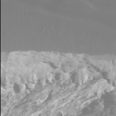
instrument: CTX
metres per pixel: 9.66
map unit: Hto
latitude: -8.5385
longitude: -45.9906
